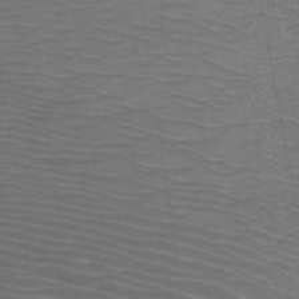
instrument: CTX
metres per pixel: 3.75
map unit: HNb
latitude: -49.0109
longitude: -45.4426
